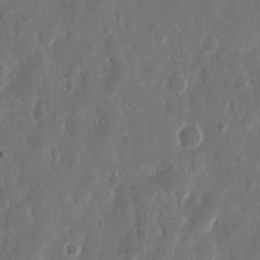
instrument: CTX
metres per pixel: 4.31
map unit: Nhu
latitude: 13.6316
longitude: -73.1970
